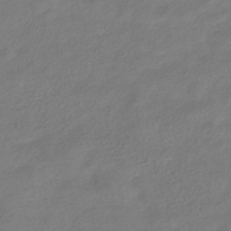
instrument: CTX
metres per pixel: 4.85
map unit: HNhu
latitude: -41.2187
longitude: 100.4062
